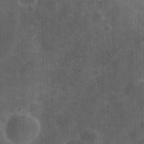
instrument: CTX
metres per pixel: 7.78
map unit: eHh
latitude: 25.9150
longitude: -65.5749
